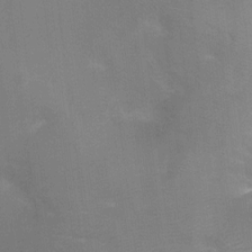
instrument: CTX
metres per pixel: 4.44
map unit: Ht
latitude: -15.7667
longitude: -40.7246
